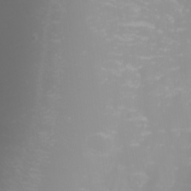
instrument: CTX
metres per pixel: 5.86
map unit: eHh
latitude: -2.1983
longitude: -75.5560
